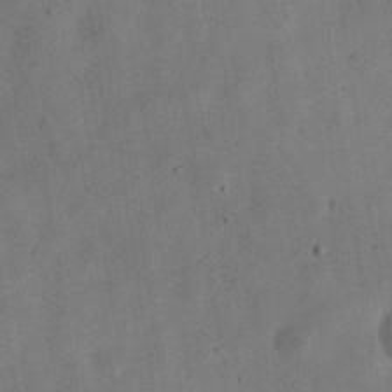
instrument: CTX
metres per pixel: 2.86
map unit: eHh
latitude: 31.7261
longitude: -75.9906
